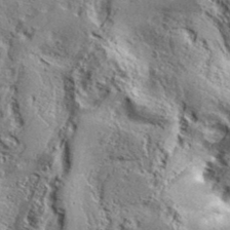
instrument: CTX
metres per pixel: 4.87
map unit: Aa
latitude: 34.2711
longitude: -135.0080
